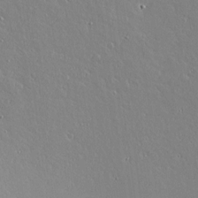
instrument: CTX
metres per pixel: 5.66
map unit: lAvf
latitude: 15.7639
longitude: -127.8395
